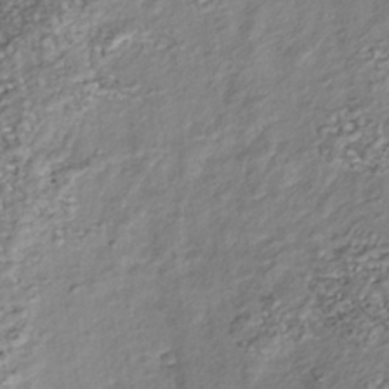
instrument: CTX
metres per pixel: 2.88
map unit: Nhu
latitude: -38.8030
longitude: -81.1403
